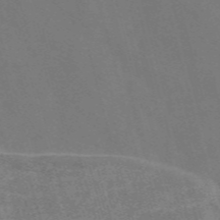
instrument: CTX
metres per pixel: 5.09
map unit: Nve
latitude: -58.5573
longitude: 65.2754
